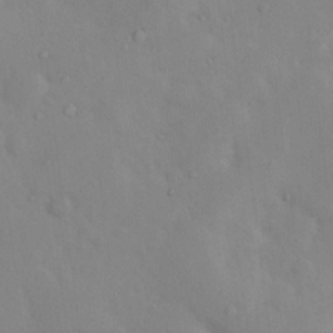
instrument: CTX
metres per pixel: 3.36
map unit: Nhu
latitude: 11.4427
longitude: -26.6113
